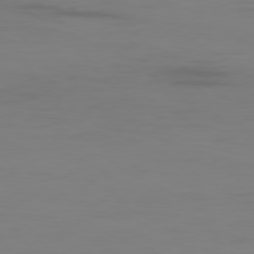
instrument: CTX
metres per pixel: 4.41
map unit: Ap
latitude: -80.1606
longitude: -93.0836
